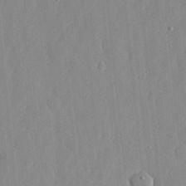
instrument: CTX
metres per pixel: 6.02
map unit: lHvf
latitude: 17.1214
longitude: -113.1214
